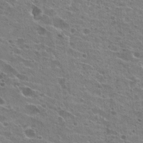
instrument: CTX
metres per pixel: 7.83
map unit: Hto
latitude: 22.0444
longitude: -41.8016
